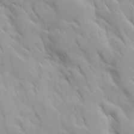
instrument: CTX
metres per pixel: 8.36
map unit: Ave
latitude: 9.7828
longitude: -103.4426
